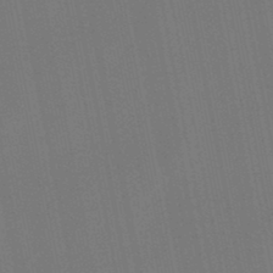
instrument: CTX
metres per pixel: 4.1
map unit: lHb
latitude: -47.7855
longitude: 72.1039
